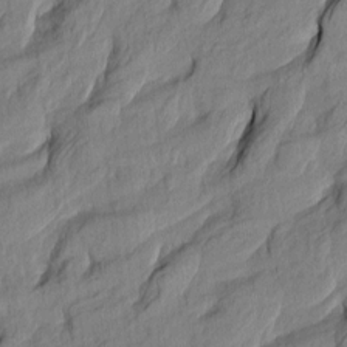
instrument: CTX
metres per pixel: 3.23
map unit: Htu
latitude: -8.3495
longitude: 177.6533
